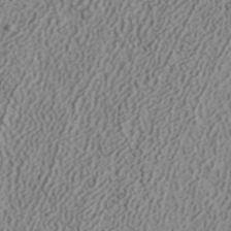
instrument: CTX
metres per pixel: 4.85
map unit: ANa
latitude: 41.7260
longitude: 30.0472
